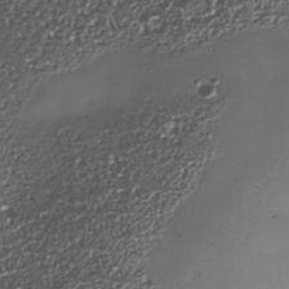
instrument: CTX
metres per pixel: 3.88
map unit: Nhe
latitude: -34.5763
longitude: -88.7436
